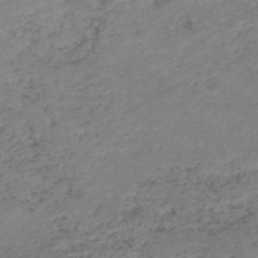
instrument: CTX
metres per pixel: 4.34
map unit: HNb
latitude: -48.5763
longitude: 58.5762
